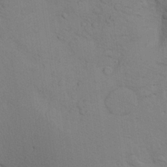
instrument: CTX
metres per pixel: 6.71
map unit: Aa
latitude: 23.8205
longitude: -148.6491
